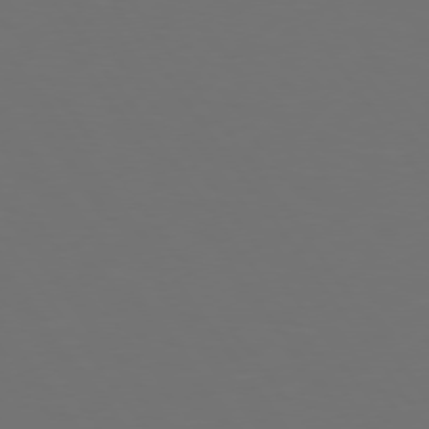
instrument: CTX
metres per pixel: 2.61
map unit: Hpe
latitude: 74.9325
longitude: -124.3278
